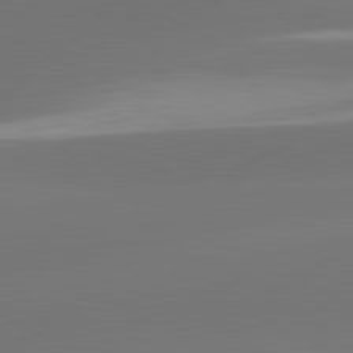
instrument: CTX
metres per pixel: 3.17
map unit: lApd
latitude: 81.7450
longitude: -164.4412
